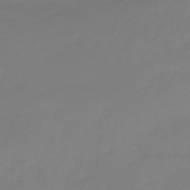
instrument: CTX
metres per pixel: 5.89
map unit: eHb
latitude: -45.9178
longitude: 84.7652
